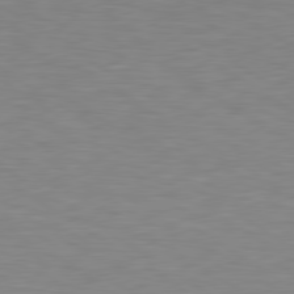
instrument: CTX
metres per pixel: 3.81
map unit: lApd
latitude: 79.2159
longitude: -88.1389
